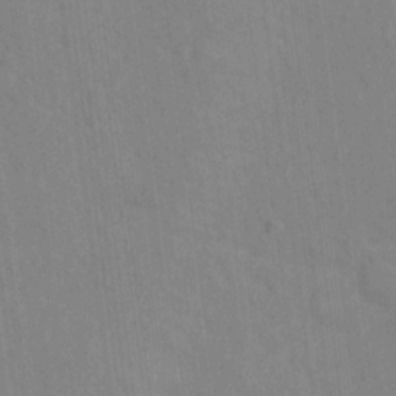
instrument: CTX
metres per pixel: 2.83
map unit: Hto
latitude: 13.8017
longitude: -36.0633
